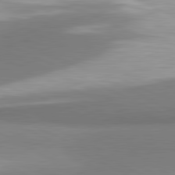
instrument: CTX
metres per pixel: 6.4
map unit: lApd
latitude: 81.5182
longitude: 166.9920
